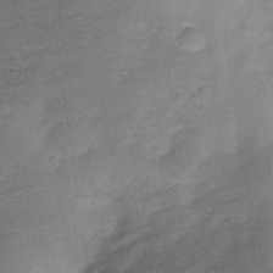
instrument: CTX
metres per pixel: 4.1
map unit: Hve
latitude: -27.9178
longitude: 92.3306
